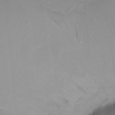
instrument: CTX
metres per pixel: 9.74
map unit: Ht
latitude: -13.6722
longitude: -43.9150
